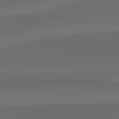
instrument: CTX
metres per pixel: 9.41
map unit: Hpe
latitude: 76.6490
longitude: -132.8191
